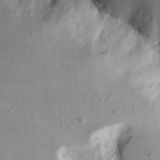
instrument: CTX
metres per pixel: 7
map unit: Aa
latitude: 18.6112
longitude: -126.6302
